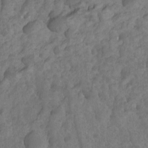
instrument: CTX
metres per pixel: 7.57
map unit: Hto
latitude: -3.0108
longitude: -34.1766
